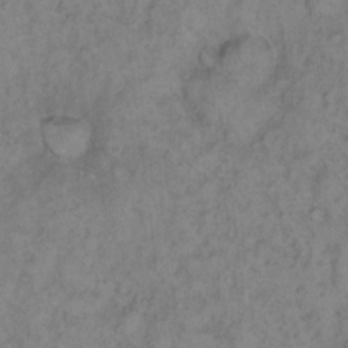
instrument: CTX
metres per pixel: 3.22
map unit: eHh
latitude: 16.6868
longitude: -63.6883
